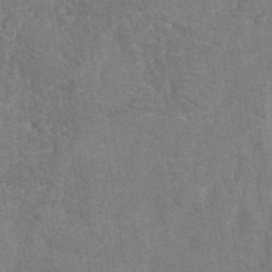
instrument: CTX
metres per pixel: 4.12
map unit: eHh
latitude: -40.3873
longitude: -29.6694
